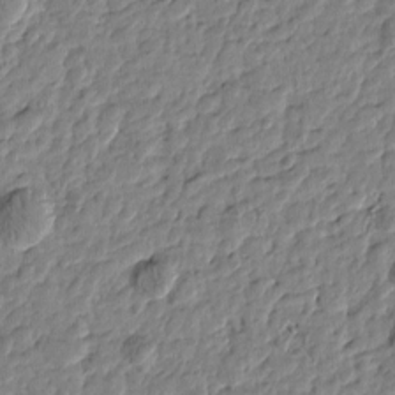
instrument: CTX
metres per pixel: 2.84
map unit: Htu
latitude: -1.6533
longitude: -179.0081
